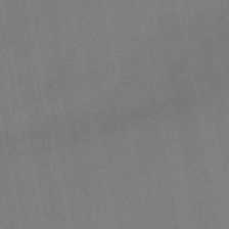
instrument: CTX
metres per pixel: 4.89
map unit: lHb
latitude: -50.7463
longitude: 79.6344
